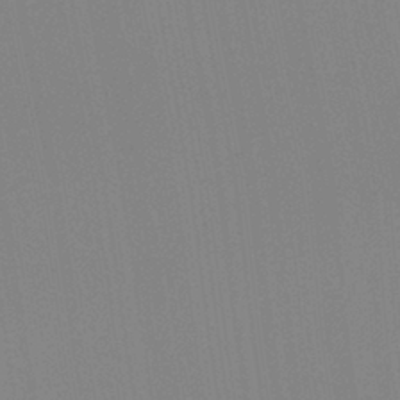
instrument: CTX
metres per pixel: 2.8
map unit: Hto
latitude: -8.0283
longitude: -48.2145
